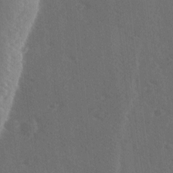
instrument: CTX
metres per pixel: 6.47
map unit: Ave
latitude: -8.8786
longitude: -121.2726
